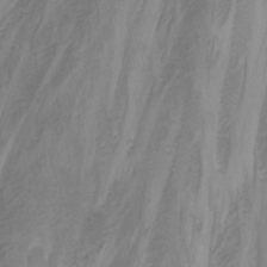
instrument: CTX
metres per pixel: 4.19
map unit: Nhu
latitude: -12.6519
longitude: -74.2712
